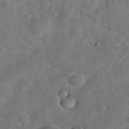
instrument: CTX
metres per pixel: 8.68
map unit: eHh
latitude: 36.9703
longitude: -64.9325
